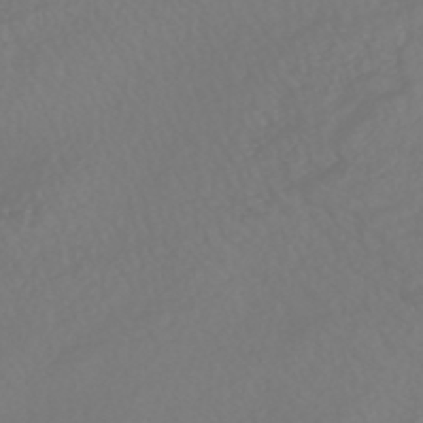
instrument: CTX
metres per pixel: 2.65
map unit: HNhu
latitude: -47.3509
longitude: 97.4644
